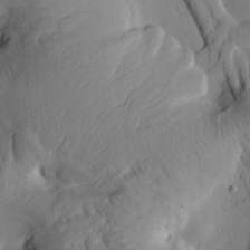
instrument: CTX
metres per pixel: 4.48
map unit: Htu
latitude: 2.3278
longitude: 177.6533
